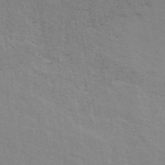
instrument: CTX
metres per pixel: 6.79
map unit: ANa
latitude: 42.8002
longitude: 29.5021
